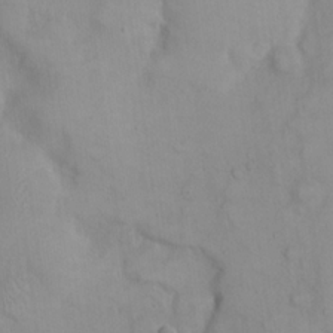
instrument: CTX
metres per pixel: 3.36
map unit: eHh
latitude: 22.4979
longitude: -59.7828
